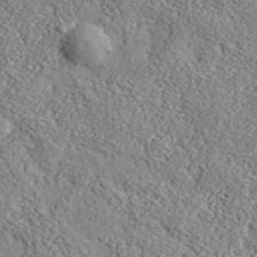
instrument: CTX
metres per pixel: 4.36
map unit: lHvf
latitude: 38.4034
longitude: -92.6112
